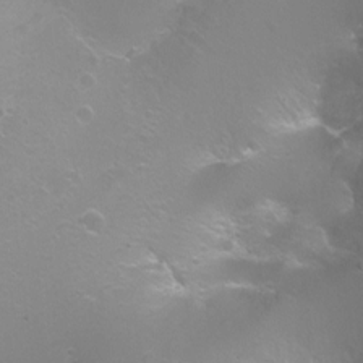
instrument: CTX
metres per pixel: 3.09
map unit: Ht
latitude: -6.7652
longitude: -32.8380
